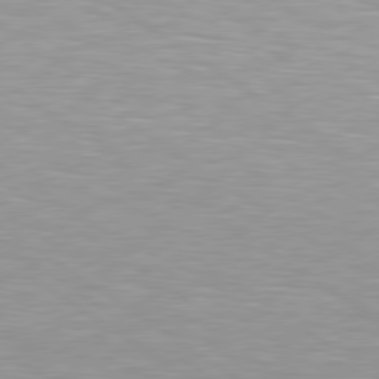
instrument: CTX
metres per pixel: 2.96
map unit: Hpe
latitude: 79.2348
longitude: -154.4223
